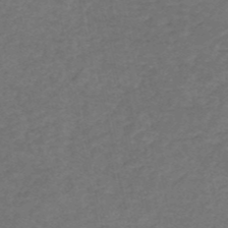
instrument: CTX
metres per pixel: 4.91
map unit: HNb
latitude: -53.2187
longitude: -51.2726
